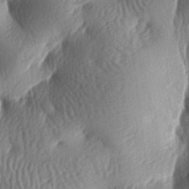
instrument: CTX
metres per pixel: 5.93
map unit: lAa
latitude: -7.2754
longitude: -126.8380
